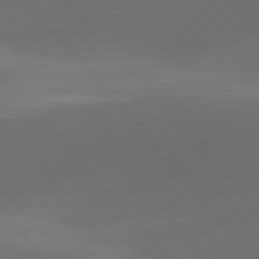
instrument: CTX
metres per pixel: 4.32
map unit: lApd
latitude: 78.1767
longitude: -53.3671
